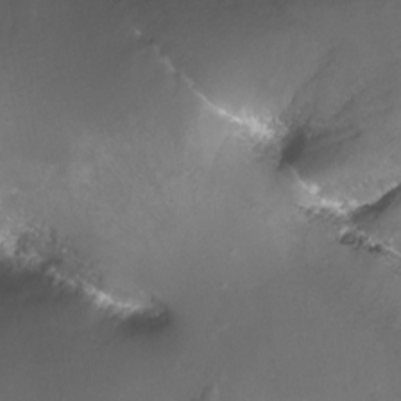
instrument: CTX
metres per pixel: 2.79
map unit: Aa
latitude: -12.3873
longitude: -68.1578
